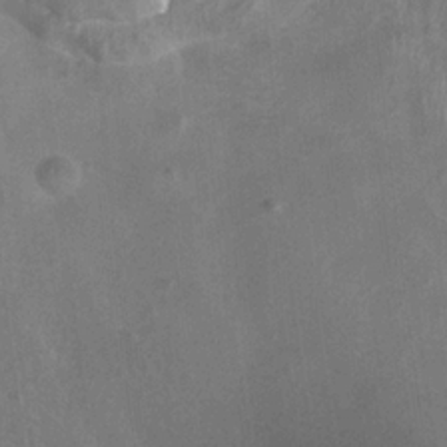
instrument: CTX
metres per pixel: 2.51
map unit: Htu
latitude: 3.5938
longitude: -19.9906
